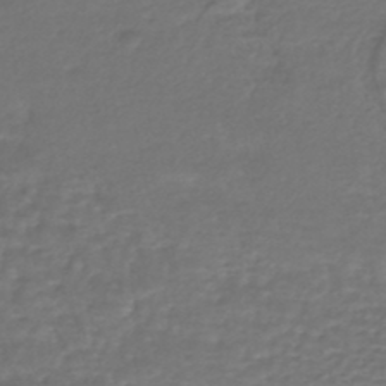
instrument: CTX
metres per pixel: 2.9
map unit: HNhu
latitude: -47.4832
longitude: 95.6721
